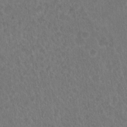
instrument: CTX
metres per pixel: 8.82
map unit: Hto
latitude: 19.3859
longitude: -40.1199
